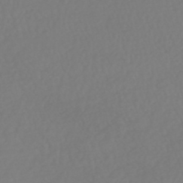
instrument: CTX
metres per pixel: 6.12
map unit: HNhu
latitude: -48.7652
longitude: 101.2564
